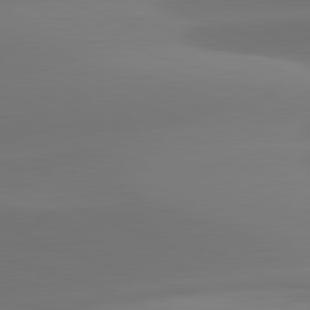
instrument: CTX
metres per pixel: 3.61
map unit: lApd
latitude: 82.0633
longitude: -162.4601
